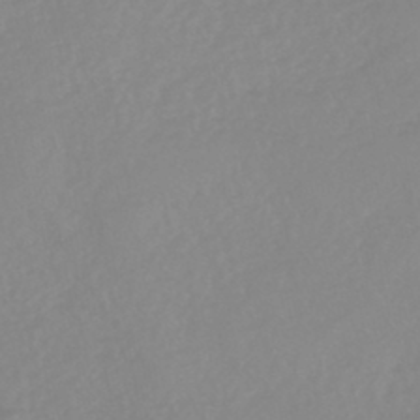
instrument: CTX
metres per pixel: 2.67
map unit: eHb
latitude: -44.7085
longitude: 84.6518
